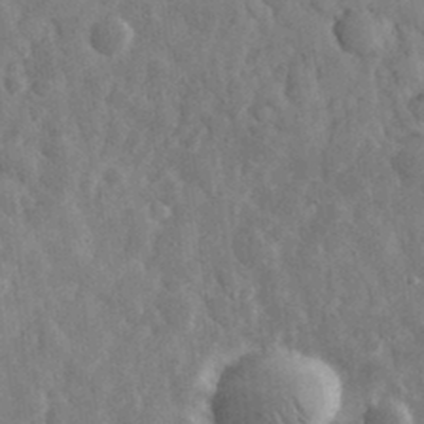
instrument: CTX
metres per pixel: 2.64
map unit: eHh
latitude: 33.4237
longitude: -69.4804
